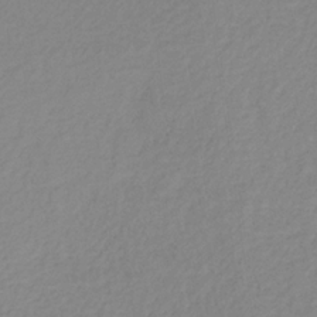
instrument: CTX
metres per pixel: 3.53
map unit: HNb
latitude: -31.8611
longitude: 60.1606
